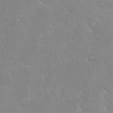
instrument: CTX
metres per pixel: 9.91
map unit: Nhu
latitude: 23.3671
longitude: -63.9339
